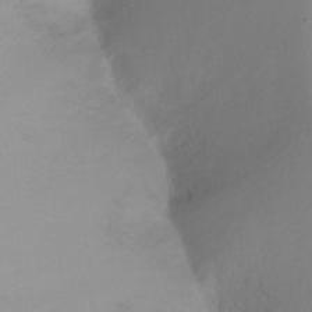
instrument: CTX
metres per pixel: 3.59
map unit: Ht
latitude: -9.6722
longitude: -31.7072
